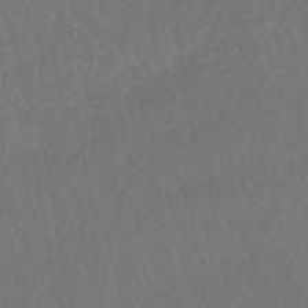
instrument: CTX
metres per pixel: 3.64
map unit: lHb
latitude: -40.9919
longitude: 69.1053
